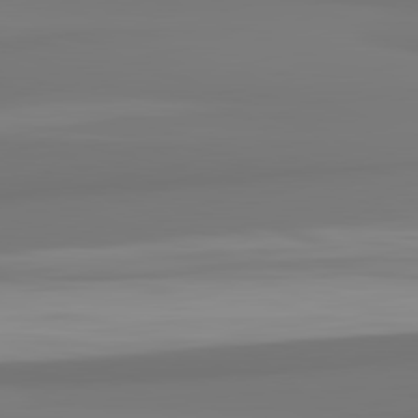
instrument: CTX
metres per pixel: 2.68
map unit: lApd
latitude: 82.2711
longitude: 175.0675
